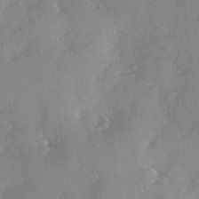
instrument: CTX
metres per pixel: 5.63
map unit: Ave
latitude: 0.0822
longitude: -111.4993
